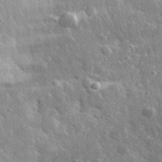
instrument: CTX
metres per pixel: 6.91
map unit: lHvf
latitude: 34.6868
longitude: -88.7436
